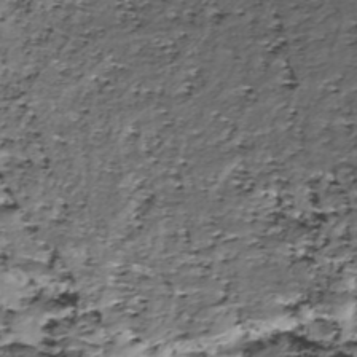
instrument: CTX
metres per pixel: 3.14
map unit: ANa
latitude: -40.5763
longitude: 103.0298
